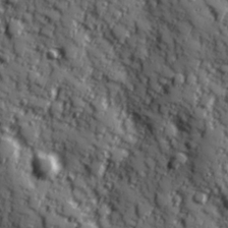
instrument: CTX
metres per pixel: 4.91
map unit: Hve
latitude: 24.8946
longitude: 146.8408
